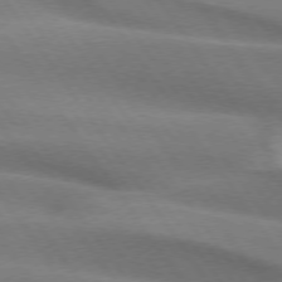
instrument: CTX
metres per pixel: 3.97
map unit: lApd
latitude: 74.5357
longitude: -63.9150
